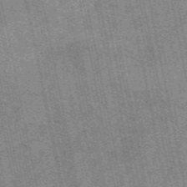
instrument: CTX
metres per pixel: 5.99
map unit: eAb
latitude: 49.4048
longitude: 105.8800
